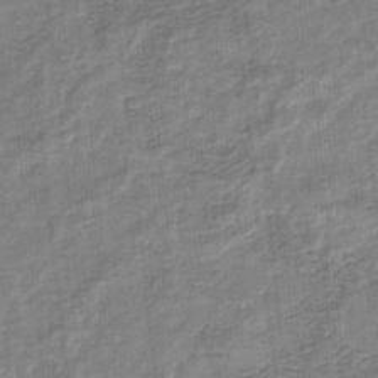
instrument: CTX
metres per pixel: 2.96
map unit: eHb
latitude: -34.6707
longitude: 79.4643
